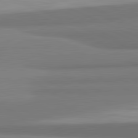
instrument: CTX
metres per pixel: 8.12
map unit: lApd
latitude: 82.0822
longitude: 172.5762
